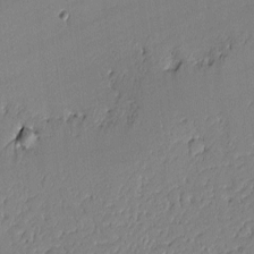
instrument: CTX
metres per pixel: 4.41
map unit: lAvf
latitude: -1.7478
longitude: -108.4601
